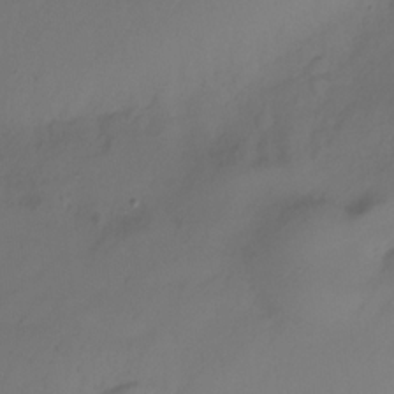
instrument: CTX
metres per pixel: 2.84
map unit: Nhu
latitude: -16.4062
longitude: -50.7624
